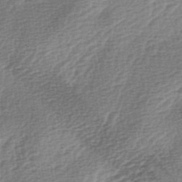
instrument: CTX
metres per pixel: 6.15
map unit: lAa
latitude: -3.4265
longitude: -128.4223
